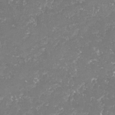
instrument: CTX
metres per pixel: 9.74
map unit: lHvf
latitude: -15.8990
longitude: -98.6301
